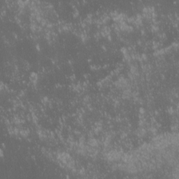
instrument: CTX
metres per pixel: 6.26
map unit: lHvf
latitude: -13.7667
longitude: -103.8394
